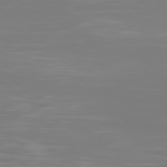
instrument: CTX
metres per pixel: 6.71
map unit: Hpe
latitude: 77.1403
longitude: -136.4790
